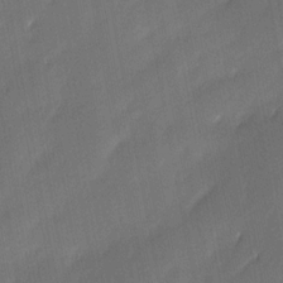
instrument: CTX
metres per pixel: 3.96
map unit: Ave
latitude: -0.4629
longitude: -113.7827
